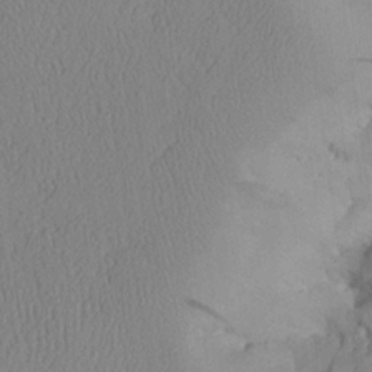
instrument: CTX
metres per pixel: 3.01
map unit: Aa
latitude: 24.8757
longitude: -128.6679
